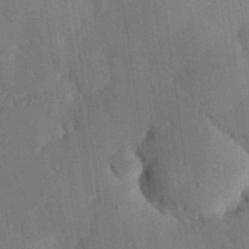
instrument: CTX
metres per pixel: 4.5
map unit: eHh
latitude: 27.1781
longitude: -80.0255
